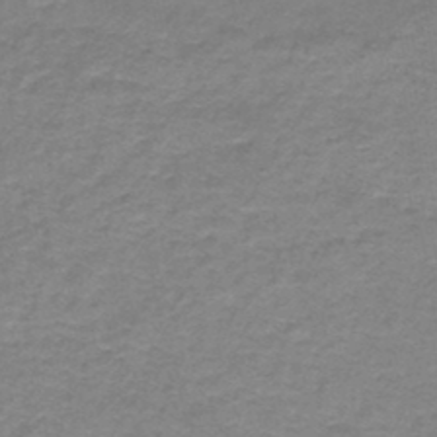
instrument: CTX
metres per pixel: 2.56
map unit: HNb
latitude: -44.4629
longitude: 52.6329
